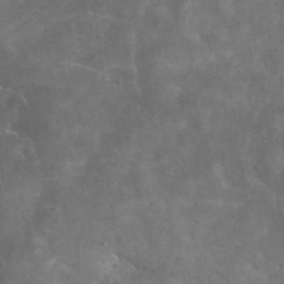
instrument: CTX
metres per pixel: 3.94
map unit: eHh
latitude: 34.2711
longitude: -65.3482
